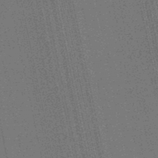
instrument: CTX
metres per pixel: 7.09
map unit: lHb
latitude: -47.8422
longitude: 75.2943
